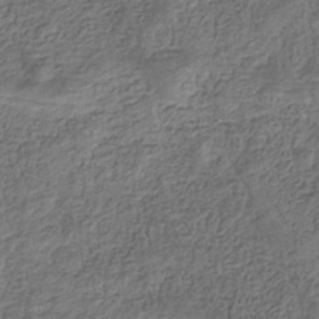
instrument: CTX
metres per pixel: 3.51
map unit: eHb
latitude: -32.9542
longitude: 75.1809
